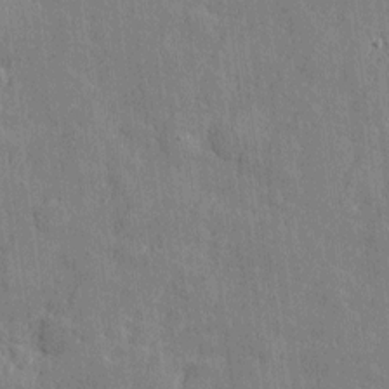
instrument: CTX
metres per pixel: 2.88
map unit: Htu
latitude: -7.2943
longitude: 176.0850
